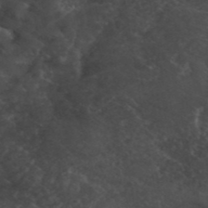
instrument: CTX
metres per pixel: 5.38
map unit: ANa
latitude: 41.4237
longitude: 53.8800
